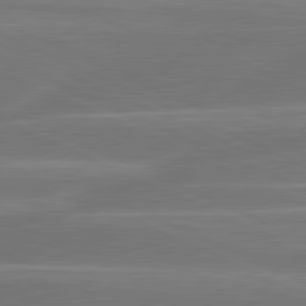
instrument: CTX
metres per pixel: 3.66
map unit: lApd
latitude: 81.4993
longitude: -135.8205
